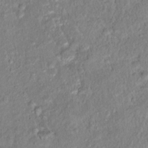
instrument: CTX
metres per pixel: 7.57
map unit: Hto
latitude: 16.7057
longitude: -40.0822
